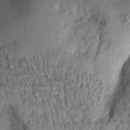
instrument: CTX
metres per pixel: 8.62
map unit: Aa
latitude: 13.8961
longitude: -143.8583
